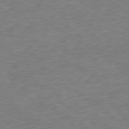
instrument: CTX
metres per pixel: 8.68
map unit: Hpe
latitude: -79.5399
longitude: 10.6519
